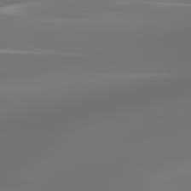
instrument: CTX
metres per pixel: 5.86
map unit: lApd
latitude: 83.4426
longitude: -130.1956
